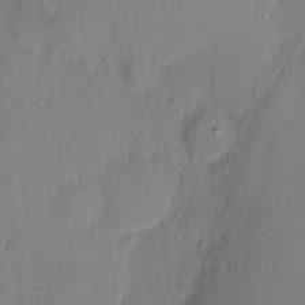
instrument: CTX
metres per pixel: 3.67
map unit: eHh
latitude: 3.4804
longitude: -76.7435
